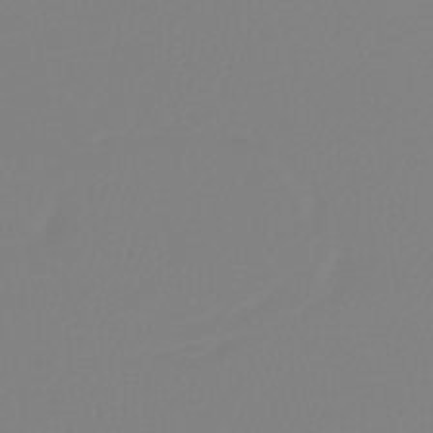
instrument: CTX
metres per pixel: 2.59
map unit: lHb
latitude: -44.6330
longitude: 75.4644
